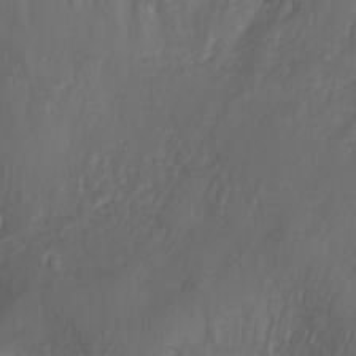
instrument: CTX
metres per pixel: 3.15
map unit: Nhu
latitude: -1.5777
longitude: -74.7624
